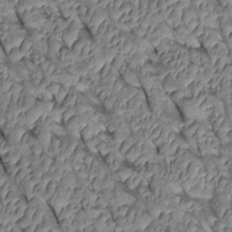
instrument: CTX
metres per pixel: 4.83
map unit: Htu
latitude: 0.8380
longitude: 148.0472
